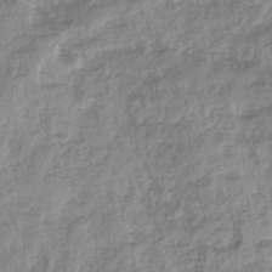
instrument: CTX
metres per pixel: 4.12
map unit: Ave
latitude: 0.5923
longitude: -110.2901
